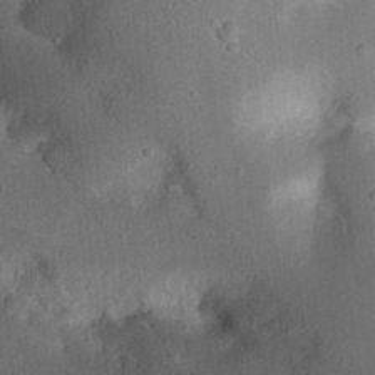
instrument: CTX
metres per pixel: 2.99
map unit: Nhu
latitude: 18.7624
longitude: -74.0444
